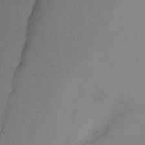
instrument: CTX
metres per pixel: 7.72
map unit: Nhu
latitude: -3.8233
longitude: -93.4426
